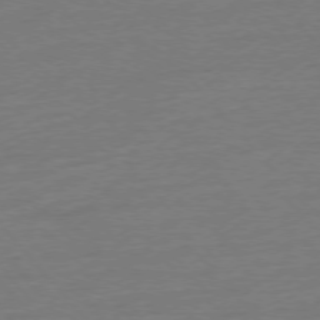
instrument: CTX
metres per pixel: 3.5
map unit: Hpe
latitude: -76.6707
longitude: -15.1781
